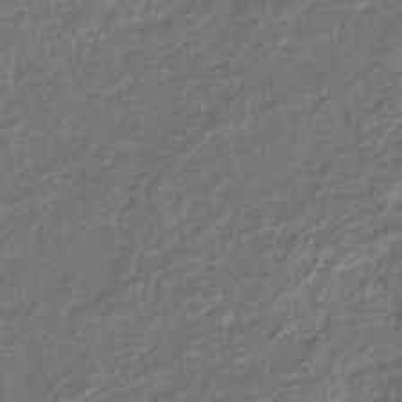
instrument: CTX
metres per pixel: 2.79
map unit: lHb
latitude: -43.5777
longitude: 71.1242
